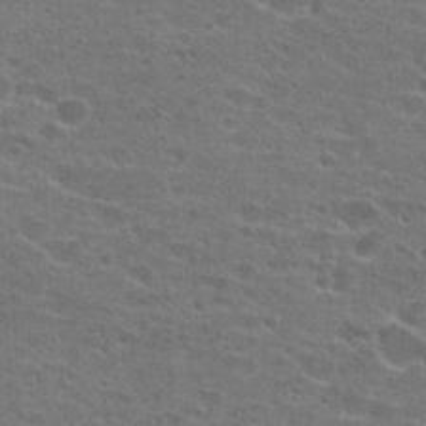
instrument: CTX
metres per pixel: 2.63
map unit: Hto
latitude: 22.6490
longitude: -43.4993
